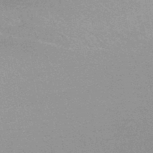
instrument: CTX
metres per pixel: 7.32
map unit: HNhu
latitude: -46.9919
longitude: 99.7666
